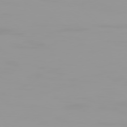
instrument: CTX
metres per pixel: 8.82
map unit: Hpe
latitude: 77.6316
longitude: -141.4615
